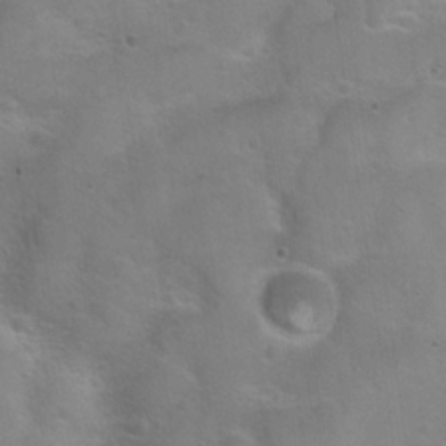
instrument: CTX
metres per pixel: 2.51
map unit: Hto
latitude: 22.9325
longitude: -50.5356
